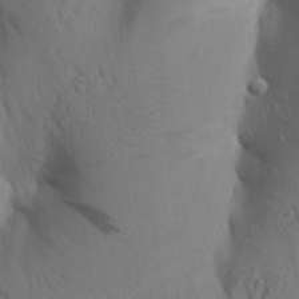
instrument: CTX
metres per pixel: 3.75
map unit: Aa
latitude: 27.1970
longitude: -148.3467
